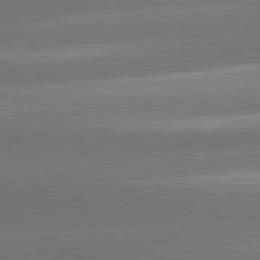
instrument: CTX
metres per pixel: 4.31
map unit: lApd
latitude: 80.7624
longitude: -146.5168
